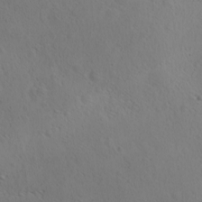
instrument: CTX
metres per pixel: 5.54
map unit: Ave
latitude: -8.5574
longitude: -121.5182
